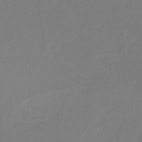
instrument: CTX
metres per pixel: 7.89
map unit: eHb
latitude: -30.9541
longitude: 66.4818
